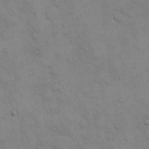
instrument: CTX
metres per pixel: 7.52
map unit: eHh
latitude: 16.4979
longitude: -66.6868
